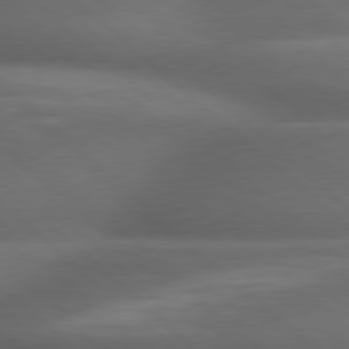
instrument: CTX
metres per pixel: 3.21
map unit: lApd
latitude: 79.1970
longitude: -116.7624
